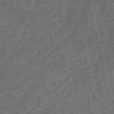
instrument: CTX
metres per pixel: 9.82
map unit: HNb
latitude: -55.6533
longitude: -45.7072
